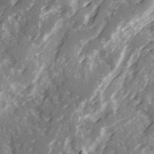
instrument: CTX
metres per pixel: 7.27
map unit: Ave
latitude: 21.1214
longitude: -131.4049
